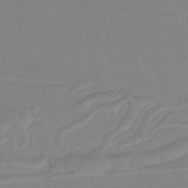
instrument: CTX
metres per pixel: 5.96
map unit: lHb
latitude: -37.8233
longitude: 56.4062
